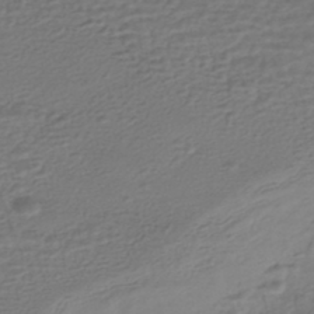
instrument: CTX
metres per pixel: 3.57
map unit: HNhu
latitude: -45.4643
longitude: 102.7463
